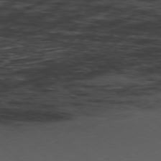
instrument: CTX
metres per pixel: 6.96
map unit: Ap
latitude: -78.2739
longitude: -74.3467
